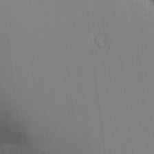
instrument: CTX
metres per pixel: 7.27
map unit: Aa
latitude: 16.5546
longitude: -148.7813
